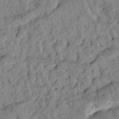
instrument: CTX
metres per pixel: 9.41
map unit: Htu
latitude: -3.9367
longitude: 173.6722
